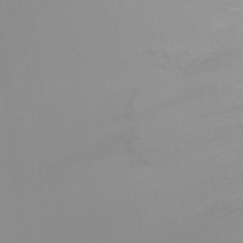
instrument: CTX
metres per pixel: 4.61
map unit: Ht
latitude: -4.9541
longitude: -26.7813
